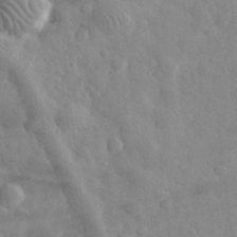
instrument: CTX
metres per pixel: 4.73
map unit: eHh
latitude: 31.9339
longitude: -72.0633
